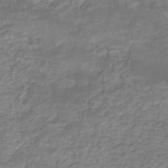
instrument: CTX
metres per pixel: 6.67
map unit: Nhe
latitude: -48.2173
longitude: -170.8569
